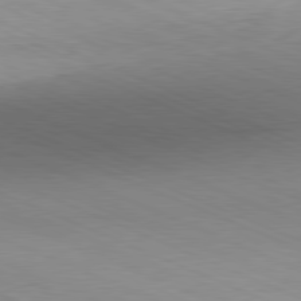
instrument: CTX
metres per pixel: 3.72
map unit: Hpe
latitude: -81.8234
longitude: 14.1795
